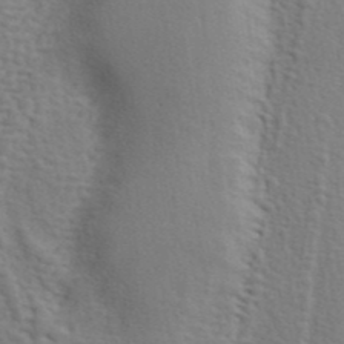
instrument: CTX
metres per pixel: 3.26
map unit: ANa
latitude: 41.7827
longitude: 54.8597
